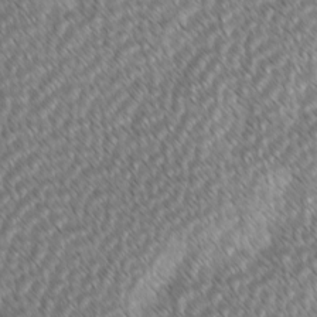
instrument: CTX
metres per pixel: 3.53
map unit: lAvf
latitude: -2.7085
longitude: -114.3467
